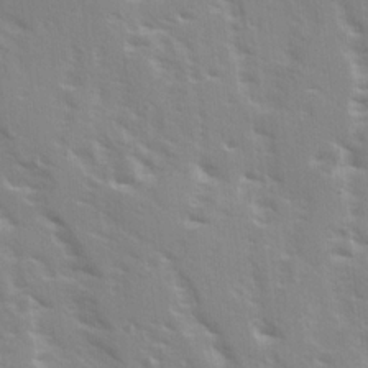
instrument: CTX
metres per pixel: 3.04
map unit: Ave
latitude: 15.3293
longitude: -130.4412
